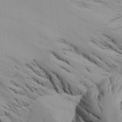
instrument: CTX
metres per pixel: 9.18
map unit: Aa
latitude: 25.5938
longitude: -131.9340
